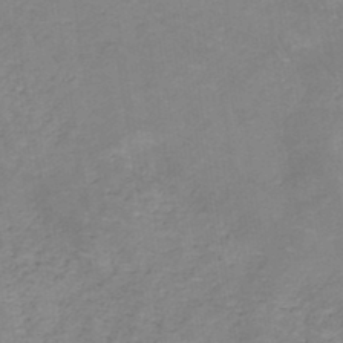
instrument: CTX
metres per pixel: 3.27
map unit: HNb
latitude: -45.7289
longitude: -45.3292
